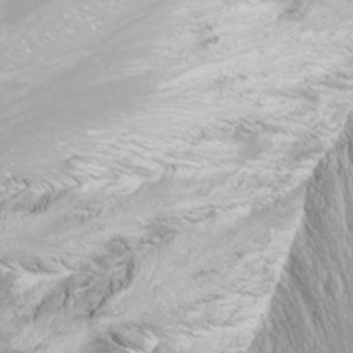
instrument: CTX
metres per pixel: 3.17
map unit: Nhu
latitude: -11.3132
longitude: -64.8569
